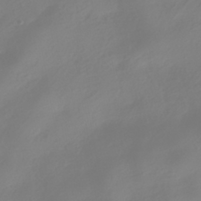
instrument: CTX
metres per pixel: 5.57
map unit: HNhu
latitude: -40.5951
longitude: 100.4628
